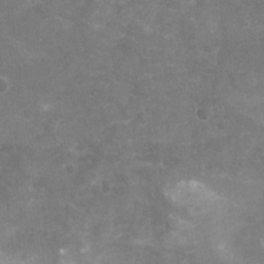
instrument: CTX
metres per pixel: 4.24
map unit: Nhu
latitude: -18.5574
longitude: -56.8757
